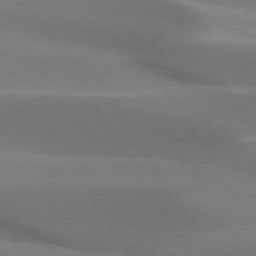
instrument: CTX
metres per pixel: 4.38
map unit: lApd
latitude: 73.3293
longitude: -50.6868
